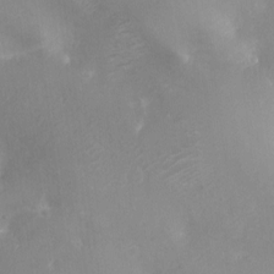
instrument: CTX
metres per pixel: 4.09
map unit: Ht
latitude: -17.0487
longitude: -44.6112
